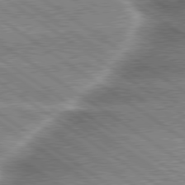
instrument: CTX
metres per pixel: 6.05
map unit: lApd
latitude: 79.8017
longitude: -135.8583
